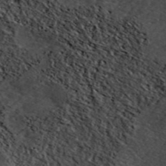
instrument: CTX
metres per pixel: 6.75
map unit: ANa
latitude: 45.2915
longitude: 37.5021
